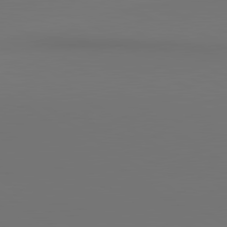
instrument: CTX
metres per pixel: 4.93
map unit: lApd
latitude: 80.9514
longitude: 153.1053
